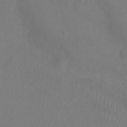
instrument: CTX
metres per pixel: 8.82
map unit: Ht
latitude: 1.5182
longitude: -20.4034
